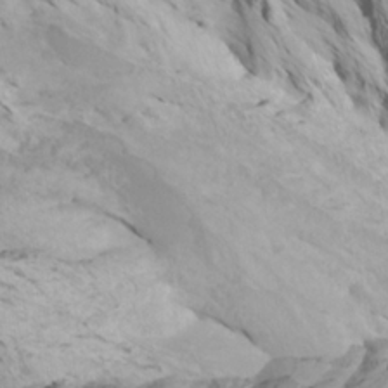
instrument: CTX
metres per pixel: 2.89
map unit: Htu
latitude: -7.9367
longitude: -64.5735
